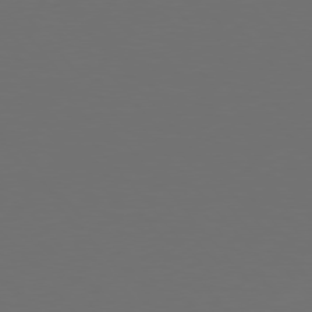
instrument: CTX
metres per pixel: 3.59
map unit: Hpe
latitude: 76.6112
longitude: -169.5560
